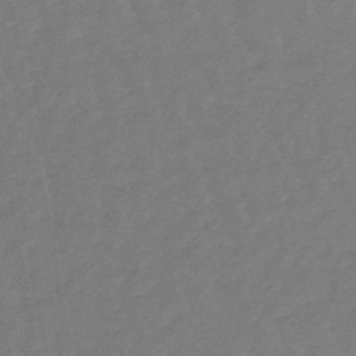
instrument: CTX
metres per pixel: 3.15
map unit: eHb
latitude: -46.4629
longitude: 82.0850
